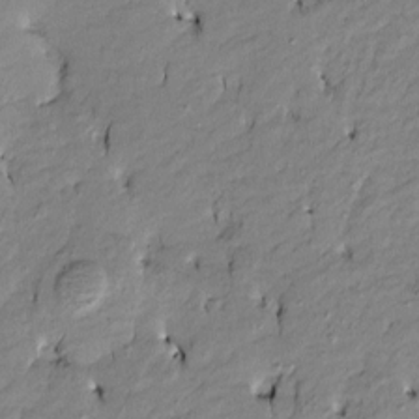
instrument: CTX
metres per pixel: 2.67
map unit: Htu
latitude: -9.5777
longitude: 176.9353
